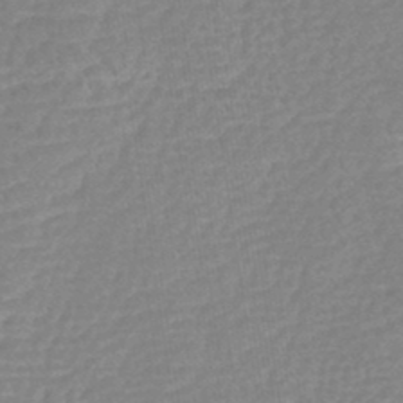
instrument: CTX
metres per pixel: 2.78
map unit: lHb
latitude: -43.2753
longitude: 78.8786
